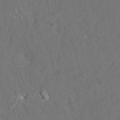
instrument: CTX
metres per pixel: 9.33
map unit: eAb
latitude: 35.4426
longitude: 111.9367
